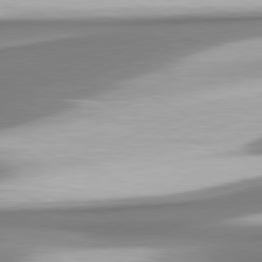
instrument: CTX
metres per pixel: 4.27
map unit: lApd
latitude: 80.4412
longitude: 178.5384
